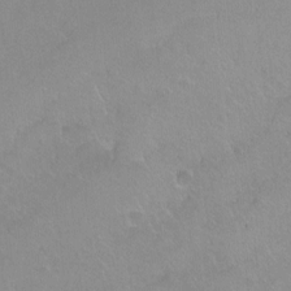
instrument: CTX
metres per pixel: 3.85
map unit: Hto
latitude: -6.5951
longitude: -48.2522
